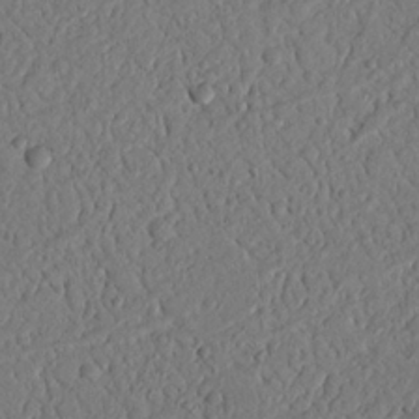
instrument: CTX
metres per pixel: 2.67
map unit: Nhu
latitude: 20.9136
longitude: -77.4993
